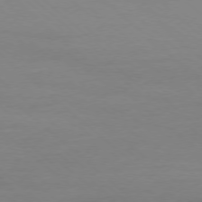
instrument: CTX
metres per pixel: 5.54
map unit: Ap
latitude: -78.3306
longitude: -70.2900
